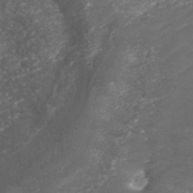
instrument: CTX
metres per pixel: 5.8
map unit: ANa
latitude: 41.7638
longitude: 27.1242
